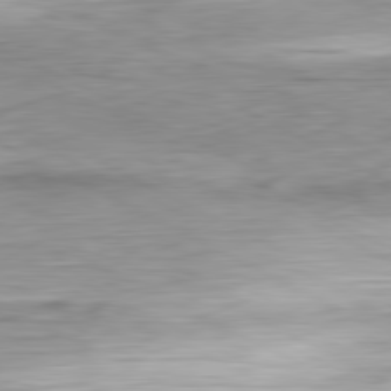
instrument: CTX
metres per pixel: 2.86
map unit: Ap
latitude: -81.6155
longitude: -67.3670
